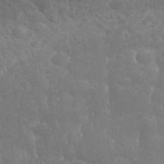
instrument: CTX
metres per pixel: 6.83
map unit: eHh
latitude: 32.4223
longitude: -63.9528
